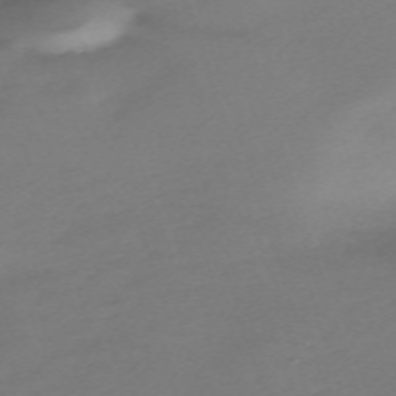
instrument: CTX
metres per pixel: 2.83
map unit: eHh
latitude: -63.1053
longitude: 53.2942
